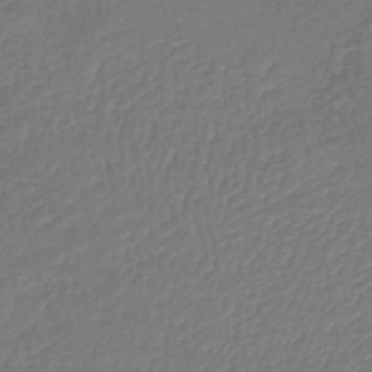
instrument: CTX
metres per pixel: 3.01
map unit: lHb
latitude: -41.9556
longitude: 61.4077
